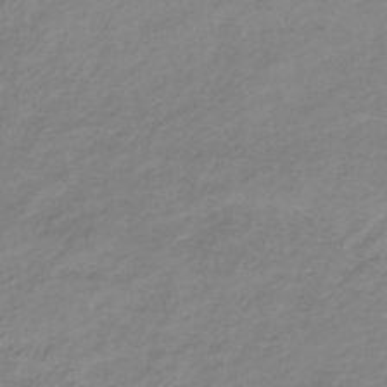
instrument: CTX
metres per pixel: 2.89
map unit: lHb
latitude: -35.6911
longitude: 72.3306
